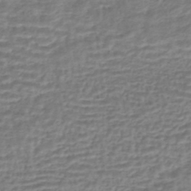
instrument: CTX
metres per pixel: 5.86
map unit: HNhu
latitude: -43.8989
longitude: 104.8219
